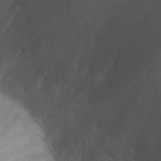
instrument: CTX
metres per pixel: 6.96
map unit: Ht
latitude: 5.0269
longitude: -28.9891
